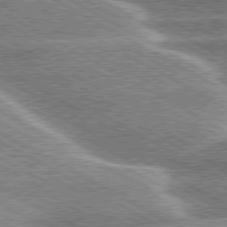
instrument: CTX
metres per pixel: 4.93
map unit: lApd
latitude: 80.0633
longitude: -121.6883
